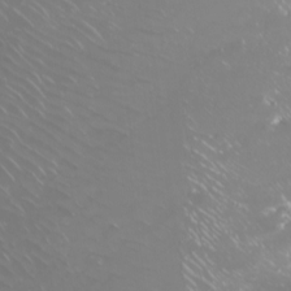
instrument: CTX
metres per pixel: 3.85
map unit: Nhu
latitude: -10.4818
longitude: -68.6679
